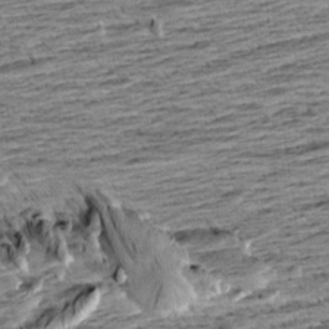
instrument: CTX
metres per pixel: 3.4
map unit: Aa
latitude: 8.4790
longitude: -139.4993
